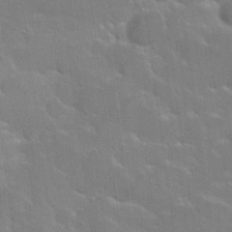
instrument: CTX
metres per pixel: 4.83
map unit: Hto
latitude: 20.4790
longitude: -40.1010
